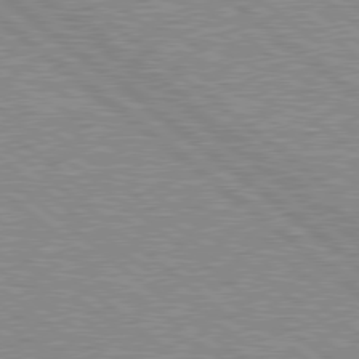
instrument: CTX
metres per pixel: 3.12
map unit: Hpe
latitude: 78.5735
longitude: -156.3089
